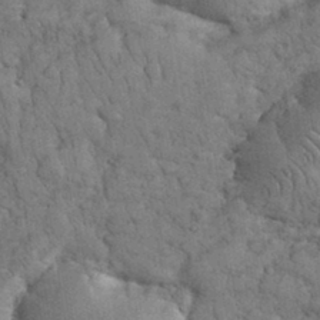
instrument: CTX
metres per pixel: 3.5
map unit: eHh
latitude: 33.8205
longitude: -66.1766
